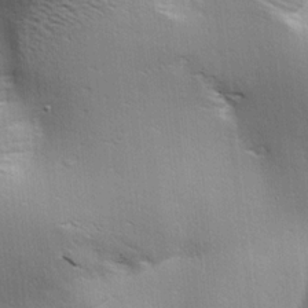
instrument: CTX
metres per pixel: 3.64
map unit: lAa
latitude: 18.0255
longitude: -138.0633
